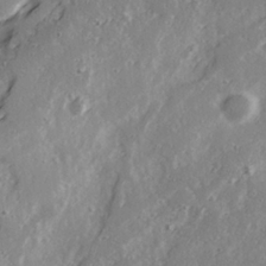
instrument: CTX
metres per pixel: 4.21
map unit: Ave
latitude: 21.2915
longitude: -131.3860
